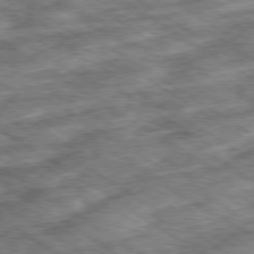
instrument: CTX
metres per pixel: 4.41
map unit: Ap
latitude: -79.7477
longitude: -49.4426
